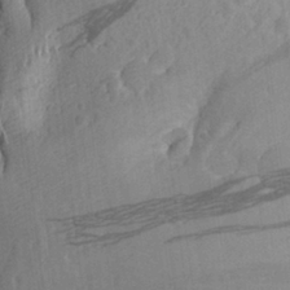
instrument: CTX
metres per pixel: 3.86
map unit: Aa
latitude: 24.4412
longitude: -144.1011
